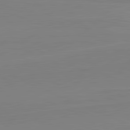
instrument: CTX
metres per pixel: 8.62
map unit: lApd
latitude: 81.7827
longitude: 166.8408
